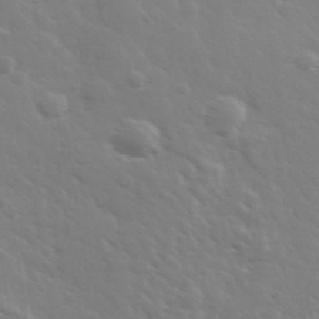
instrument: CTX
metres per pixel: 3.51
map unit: Ave
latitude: 37.1026
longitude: -109.2726
